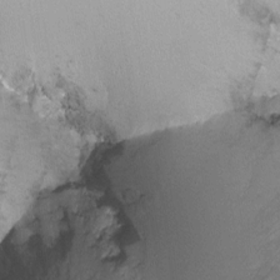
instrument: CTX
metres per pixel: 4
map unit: Nhu
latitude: -10.7085
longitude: -36.8758
